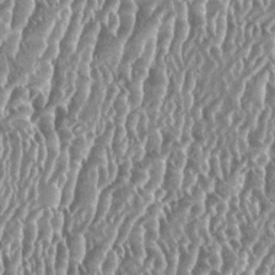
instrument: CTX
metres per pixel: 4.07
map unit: HNhu
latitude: 0.3656
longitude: 0.0283
